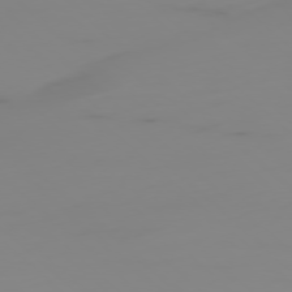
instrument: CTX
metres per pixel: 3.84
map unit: Ap
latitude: -77.7478
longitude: -63.0081
